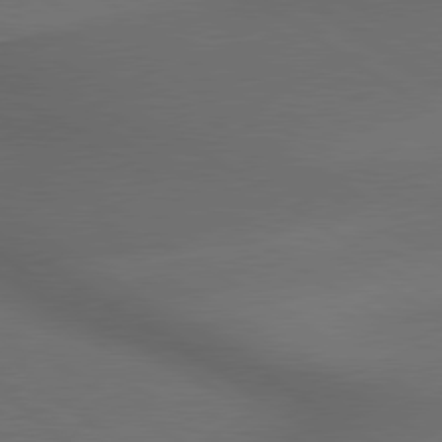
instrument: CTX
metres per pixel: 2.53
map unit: lApd
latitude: 79.7072
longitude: -176.1955
